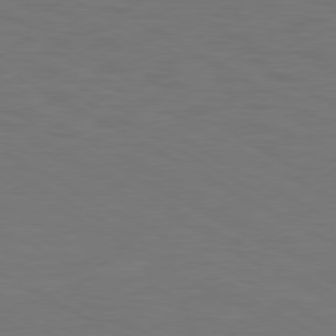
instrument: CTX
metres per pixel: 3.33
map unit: Hpe
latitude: 78.6869
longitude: -119.9150
